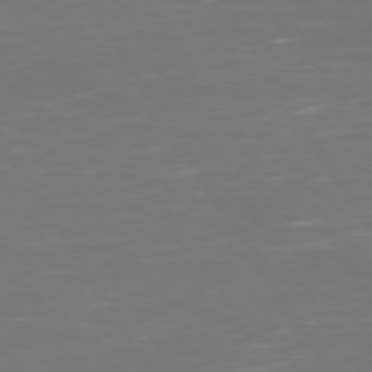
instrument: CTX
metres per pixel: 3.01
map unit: Hpe
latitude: 73.0837
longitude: -126.7624
